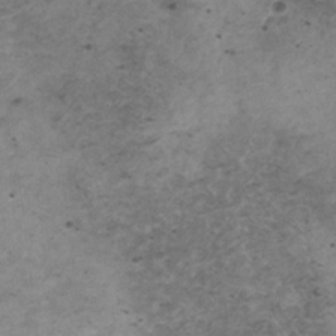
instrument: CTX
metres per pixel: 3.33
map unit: HNhu
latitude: 1.1214
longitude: 3.0675
